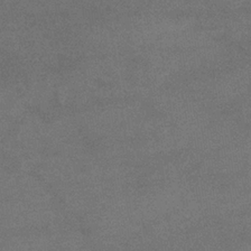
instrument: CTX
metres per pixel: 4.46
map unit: eHb
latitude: -33.3888
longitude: 68.1983
